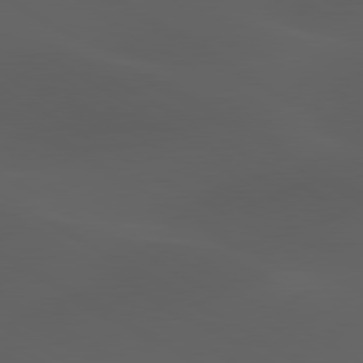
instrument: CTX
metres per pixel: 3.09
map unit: lApd
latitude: 80.2522
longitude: -88.2901
